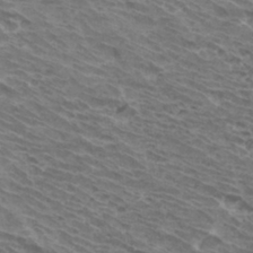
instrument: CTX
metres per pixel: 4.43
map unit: Hto
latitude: 33.1781
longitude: -41.1403
